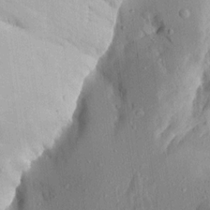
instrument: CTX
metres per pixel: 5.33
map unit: Aa
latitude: 16.1011
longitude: -145.8583
